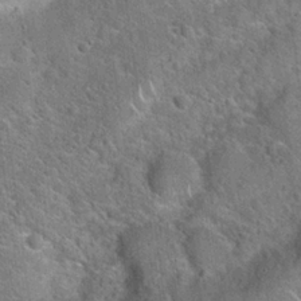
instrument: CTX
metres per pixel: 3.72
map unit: Hto
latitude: 20.8947
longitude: -51.1781
